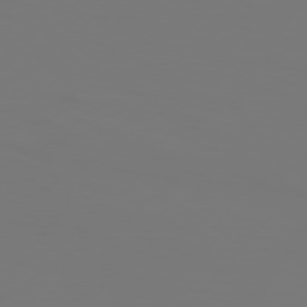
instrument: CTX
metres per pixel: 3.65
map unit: Hpe
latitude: 76.1200
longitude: -140.4412
